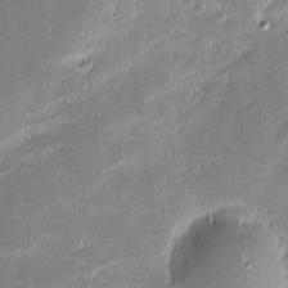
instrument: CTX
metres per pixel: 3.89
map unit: eHh
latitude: -2.3873
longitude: -82.0255
